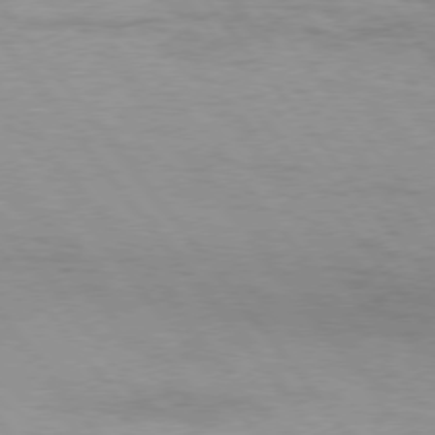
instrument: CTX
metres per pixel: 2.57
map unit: Hpe
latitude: 75.2726
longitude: -143.5560
